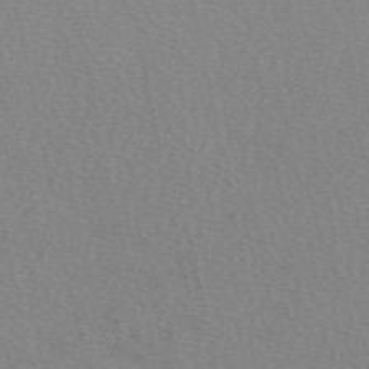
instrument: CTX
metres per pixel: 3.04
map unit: eAb
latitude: 49.6694
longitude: 107.3888
